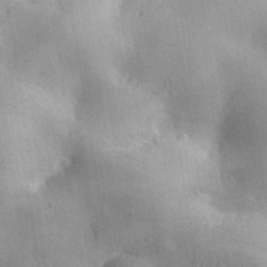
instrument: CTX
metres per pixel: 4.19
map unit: lHvf
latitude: 36.3090
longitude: -90.0255
